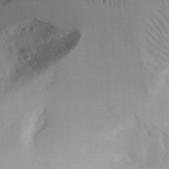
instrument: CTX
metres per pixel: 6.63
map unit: Aa
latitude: 23.7072
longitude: -131.5560
